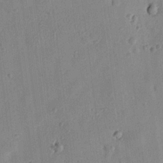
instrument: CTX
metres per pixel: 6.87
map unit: lHvf
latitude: 14.8002
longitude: 179.4265
